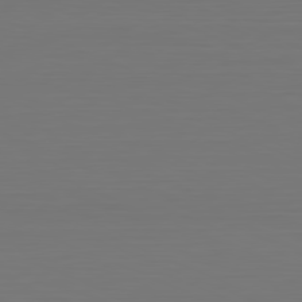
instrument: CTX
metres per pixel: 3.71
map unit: Hpe
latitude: -81.6911
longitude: 7.7288
